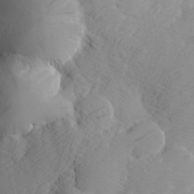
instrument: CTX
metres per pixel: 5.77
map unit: Aa
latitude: 26.3845
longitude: -144.6490
